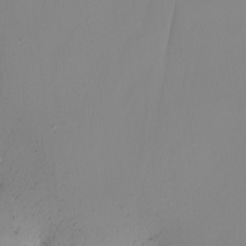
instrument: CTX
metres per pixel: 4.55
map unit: Nhu
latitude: -5.0108
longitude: -94.9136
